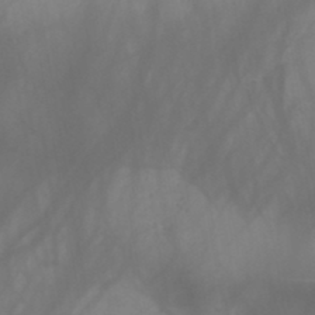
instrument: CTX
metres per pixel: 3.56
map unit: HNb
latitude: -44.6519
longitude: -43.8772
